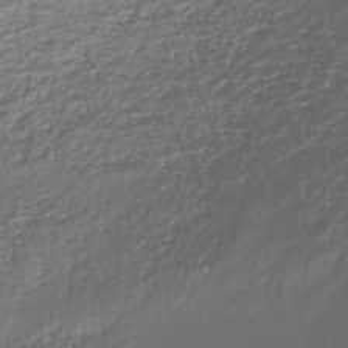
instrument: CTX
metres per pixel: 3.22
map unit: HNhu
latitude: -42.4251
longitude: 107.1431
